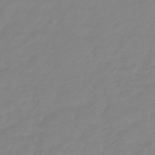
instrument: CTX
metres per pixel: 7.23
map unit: eHb
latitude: -46.5573
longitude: 86.0283
